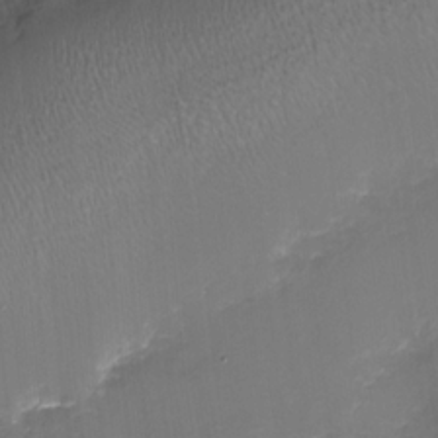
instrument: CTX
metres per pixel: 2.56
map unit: Nhu
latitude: -15.8801
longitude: -56.0633
